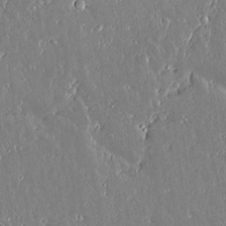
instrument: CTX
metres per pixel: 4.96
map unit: lAvf
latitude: 14.4601
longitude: -128.2333
